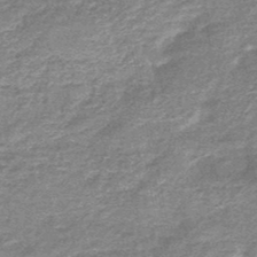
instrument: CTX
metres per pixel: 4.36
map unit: HNb
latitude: -48.1417
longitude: -39.0647
